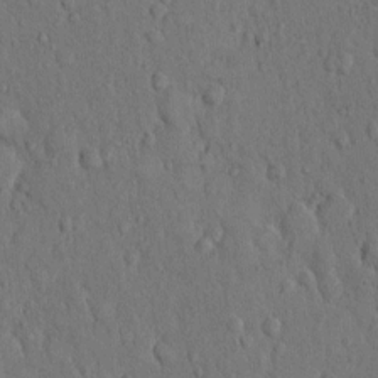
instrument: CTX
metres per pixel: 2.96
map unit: Hto
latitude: 10.6869
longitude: -60.9513
